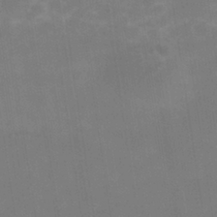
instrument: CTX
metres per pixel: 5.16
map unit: Nhe
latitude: -38.8219
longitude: -119.1781
